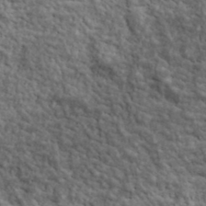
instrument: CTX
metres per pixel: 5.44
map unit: lHvf
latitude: 39.1592
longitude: -88.8947
